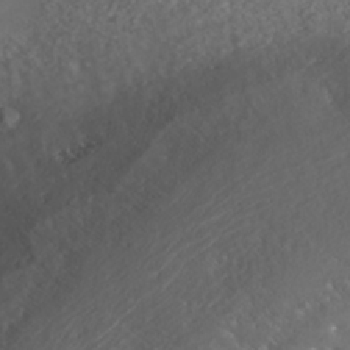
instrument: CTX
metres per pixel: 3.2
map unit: Nhe
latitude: -40.6518
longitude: -99.2159
